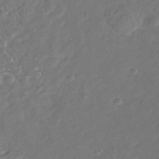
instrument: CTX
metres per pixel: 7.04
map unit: Nhu
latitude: -39.0676
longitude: -80.8002
